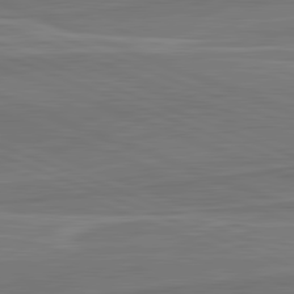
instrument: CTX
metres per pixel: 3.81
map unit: lApd
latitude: 82.2900
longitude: 141.5021
